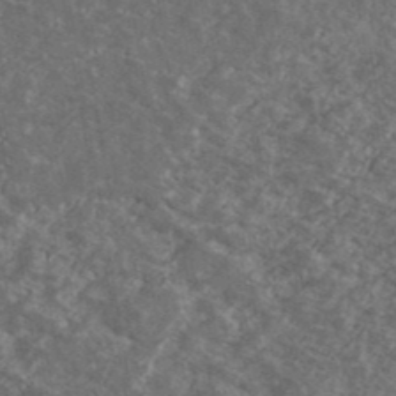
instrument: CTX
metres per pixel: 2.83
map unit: Ave
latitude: 40.6112
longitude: -110.2523
